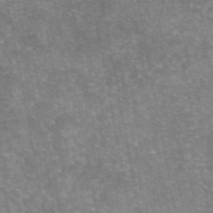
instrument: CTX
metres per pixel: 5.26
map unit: eAb
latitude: 45.8394
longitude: 105.5399
